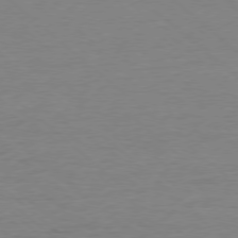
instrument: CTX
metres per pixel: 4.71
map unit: Ap
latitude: -78.2739
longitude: -87.7638
